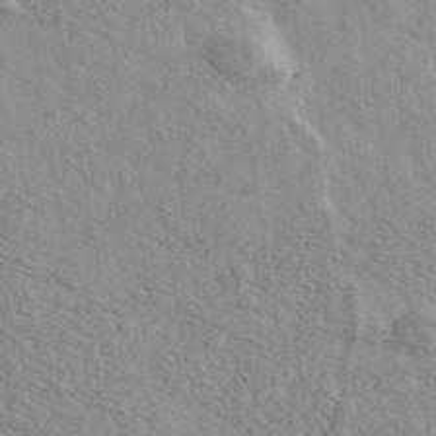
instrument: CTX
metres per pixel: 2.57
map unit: Ave
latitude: 41.7071
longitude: -109.7260
